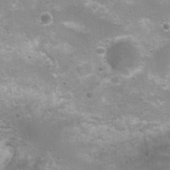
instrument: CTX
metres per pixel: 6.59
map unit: Nhu
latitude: 8.3467
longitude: -21.8395
